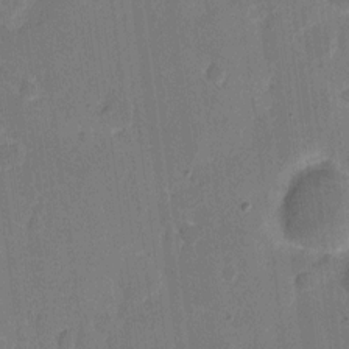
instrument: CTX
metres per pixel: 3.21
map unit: eHh
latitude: 6.6868
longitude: -67.0269
